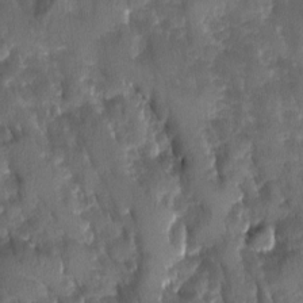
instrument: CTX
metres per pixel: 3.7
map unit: Ave
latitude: -11.3888
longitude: -119.2537
